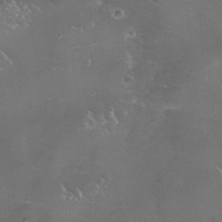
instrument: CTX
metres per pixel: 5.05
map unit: eHh
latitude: -11.7100
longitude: -61.3859
